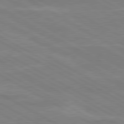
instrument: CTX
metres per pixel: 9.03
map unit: lApd
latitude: 80.4790
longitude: 121.8611
